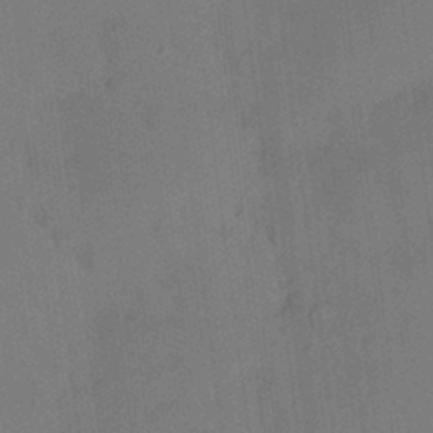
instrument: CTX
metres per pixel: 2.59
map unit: HNhu
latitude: 5.0080
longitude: 12.5385
